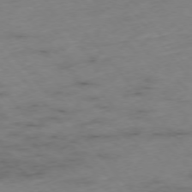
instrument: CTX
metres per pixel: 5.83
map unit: Hpe
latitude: -76.0850
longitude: -18.2333
